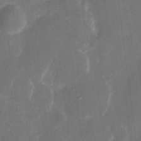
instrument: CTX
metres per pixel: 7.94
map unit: eHh
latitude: 8.6302
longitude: -71.2915
